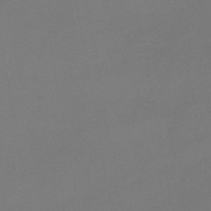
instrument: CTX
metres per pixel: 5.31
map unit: HNb
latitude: -45.5588
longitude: -35.5182
